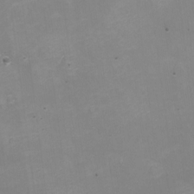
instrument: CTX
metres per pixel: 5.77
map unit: Nhe
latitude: -20.0094
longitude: 144.4629
